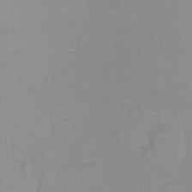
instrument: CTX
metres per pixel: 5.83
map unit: Ht
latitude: -8.9353
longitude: -35.5371
